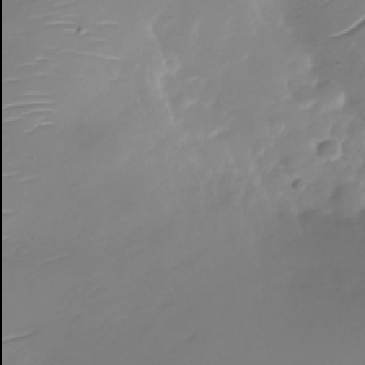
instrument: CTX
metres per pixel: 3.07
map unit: Nhu
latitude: -28.0661
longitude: -77.9906
